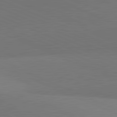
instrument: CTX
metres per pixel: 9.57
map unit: lApd
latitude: 81.8205
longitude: 150.1228
